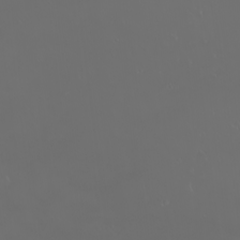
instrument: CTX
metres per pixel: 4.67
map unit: eHh
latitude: -2.4628
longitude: 19.8422
